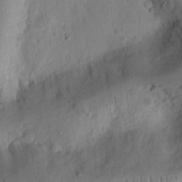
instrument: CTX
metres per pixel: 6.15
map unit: Ht
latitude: 11.8772
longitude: -74.9703
